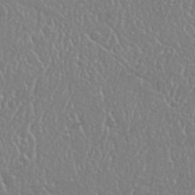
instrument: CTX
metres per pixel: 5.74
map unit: Nhu
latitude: 25.2159
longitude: -59.4426
